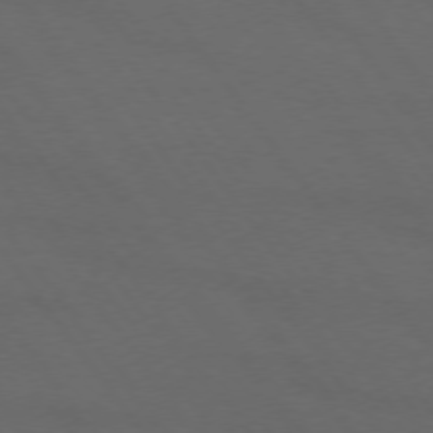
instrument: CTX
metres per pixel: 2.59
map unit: lApd
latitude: 74.0444
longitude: -72.4412
